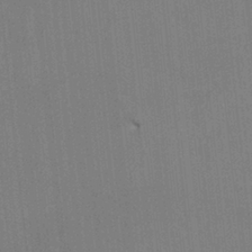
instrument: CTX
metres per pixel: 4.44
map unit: HNhu
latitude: 4.1200
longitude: -7.4426
